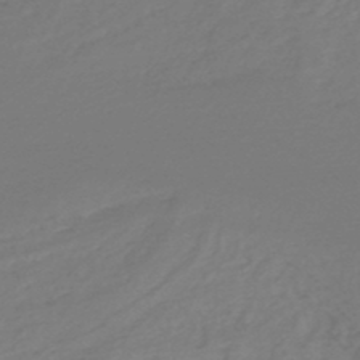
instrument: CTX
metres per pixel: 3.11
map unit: lHb
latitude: -47.8422
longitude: 66.0094
